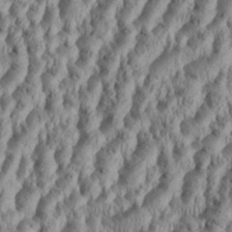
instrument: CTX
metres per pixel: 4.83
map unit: Aa
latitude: 34.2522
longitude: -136.8569
